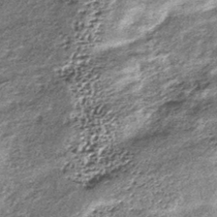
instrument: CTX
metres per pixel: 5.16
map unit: lHb
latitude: -38.8219
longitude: 67.9367
